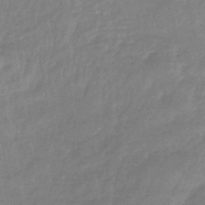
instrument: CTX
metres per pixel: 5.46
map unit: eHb
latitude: -44.8597
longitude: 81.6722
